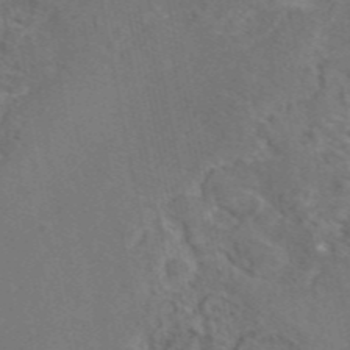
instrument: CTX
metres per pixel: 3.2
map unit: eAb
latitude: 46.2901
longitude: 107.5399
